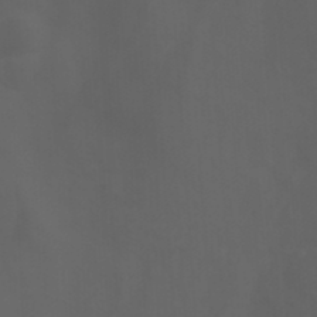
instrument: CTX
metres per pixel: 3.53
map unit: Htu
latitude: -1.0109
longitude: -78.0633
